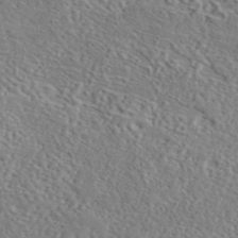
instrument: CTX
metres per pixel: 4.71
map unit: eAb
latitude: 43.3860
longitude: 114.2361
